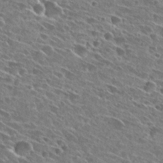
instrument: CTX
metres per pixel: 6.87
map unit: Hto
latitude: 27.1403
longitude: -43.6316
